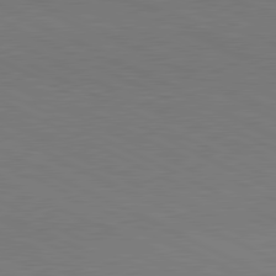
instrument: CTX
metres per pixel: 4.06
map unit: lApd
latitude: 80.9703
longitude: 148.6519
